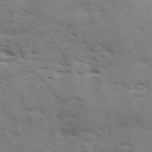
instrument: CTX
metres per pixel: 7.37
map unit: Ave
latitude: 1.5182
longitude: -110.4034
